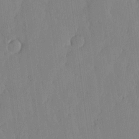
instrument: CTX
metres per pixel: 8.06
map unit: lHvf
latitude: 17.6316
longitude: -114.7246
